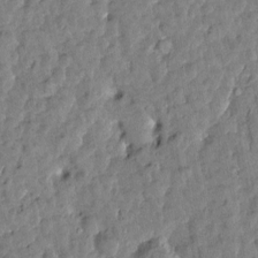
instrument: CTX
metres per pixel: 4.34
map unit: Htu
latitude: 1.4426
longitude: -179.5749
